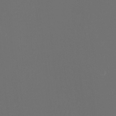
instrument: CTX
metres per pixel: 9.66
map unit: Ht
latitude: -6.2739
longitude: -26.8947
